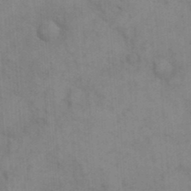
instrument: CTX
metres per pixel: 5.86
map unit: eHh
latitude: 17.8772
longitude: -63.9339
